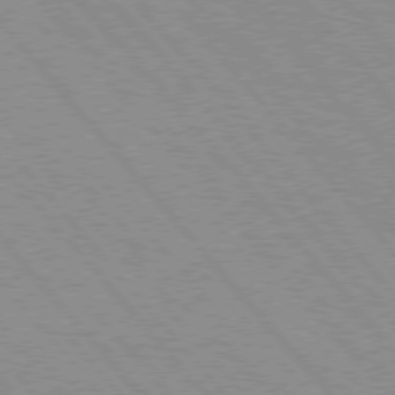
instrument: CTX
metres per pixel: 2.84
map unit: Hpe
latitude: 76.0255
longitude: -125.8016
